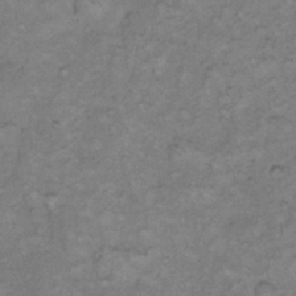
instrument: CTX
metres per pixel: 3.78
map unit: Hto
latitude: 11.2537
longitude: -60.6490
